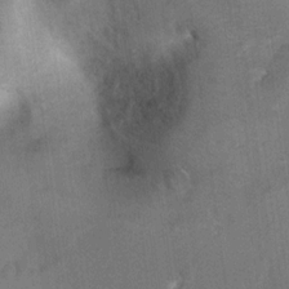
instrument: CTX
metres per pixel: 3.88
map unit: Ht
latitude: 6.8947
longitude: -30.4412
